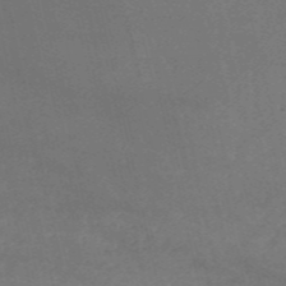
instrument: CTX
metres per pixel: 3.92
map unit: HNb
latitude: -54.9353
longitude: -36.8191
